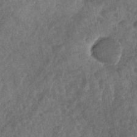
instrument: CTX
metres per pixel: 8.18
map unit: Nhu
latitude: -30.9164
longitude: -61.3481
